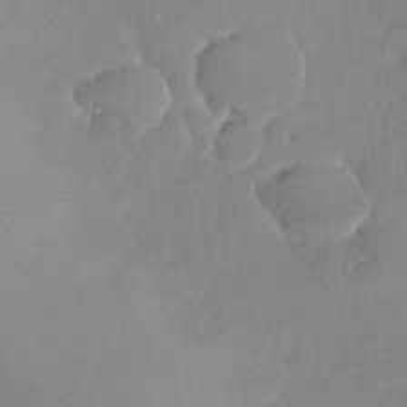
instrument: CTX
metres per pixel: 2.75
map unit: Nhu
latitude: -30.0661
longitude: -60.1955
